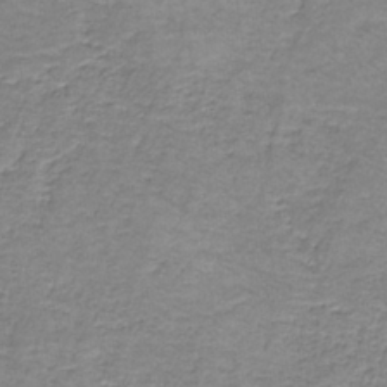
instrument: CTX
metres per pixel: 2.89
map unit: eAb
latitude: -36.8219
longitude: 52.8785
